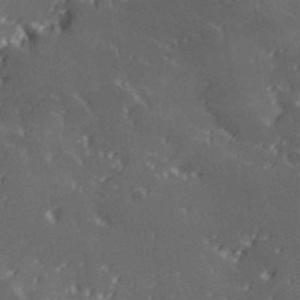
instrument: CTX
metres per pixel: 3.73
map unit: Hve
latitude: 28.5734
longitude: 145.6344
